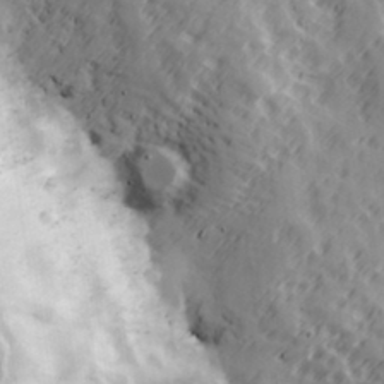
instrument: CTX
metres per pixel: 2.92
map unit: Hve
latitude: 32.4601
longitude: 149.8801
